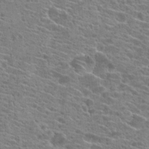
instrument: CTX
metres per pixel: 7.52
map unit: Hto
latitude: 21.4427
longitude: -42.0444
